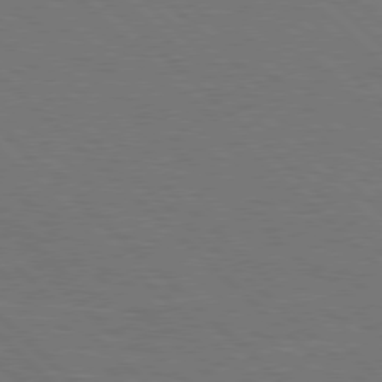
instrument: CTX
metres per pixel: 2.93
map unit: Hpe
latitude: 77.5749
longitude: -155.4048
